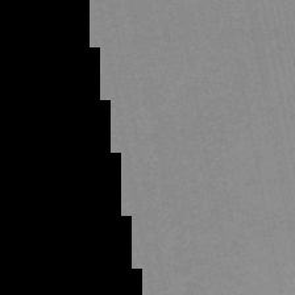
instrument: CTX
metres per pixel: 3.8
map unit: lHb
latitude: -48.8975
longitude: 72.6518
